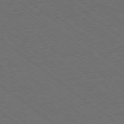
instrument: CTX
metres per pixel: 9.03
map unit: Ap
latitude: -78.8219
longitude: -83.4426
